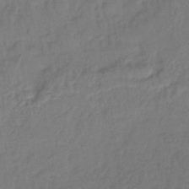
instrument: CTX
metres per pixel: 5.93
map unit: lHb
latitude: -38.7085
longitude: 61.8422
